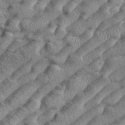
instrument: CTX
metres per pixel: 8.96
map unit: eHh
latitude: 37.4993
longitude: -136.8569
